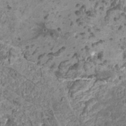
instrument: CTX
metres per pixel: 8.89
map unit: HNhu
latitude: -0.7841
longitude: 1.7478
